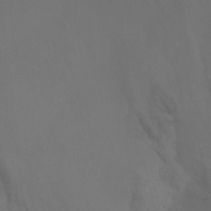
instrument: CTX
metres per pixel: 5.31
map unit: Ht
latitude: -7.8989
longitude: -31.5938
